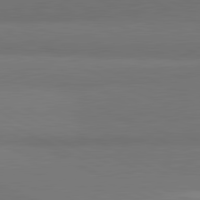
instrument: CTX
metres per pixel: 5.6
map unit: lApd
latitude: 81.8394
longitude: 158.5006
